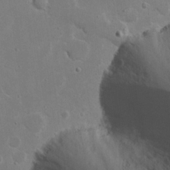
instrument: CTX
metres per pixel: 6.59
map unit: Nhu
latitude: 18.8947
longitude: -73.9339
